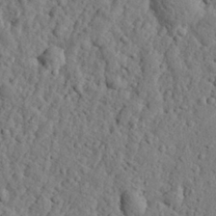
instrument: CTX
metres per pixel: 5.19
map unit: eHh
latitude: 26.7624
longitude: -77.7827
